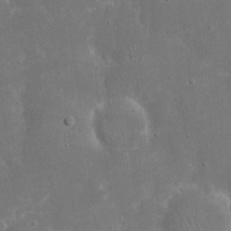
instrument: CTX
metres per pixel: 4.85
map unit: eHh
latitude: 17.1970
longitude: -72.2523
